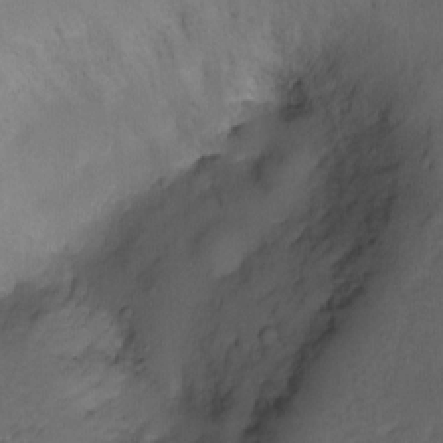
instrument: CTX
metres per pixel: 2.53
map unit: Ht
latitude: -7.6722
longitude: -34.8758
